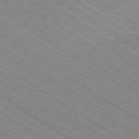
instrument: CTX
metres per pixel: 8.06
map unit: Ap
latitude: -79.1242
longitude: -79.1214
